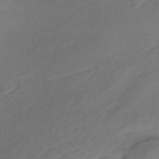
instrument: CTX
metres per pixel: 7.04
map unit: lHb
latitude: -39.0487
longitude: 74.8030
